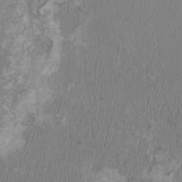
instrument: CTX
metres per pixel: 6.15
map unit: HNhu
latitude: 1.7449
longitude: -2.0255
